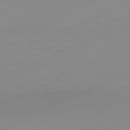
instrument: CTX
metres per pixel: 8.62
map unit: Hpe
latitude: -82.1984
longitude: 12.0472
